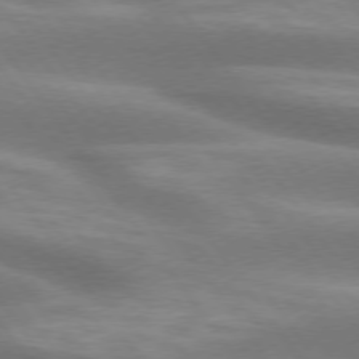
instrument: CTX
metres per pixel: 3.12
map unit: lApd
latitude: 74.8380
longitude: -49.6883
